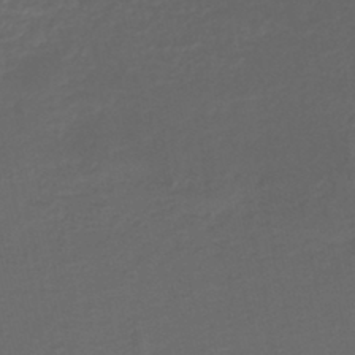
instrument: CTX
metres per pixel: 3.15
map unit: HNb
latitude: -43.7477
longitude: 52.1416
